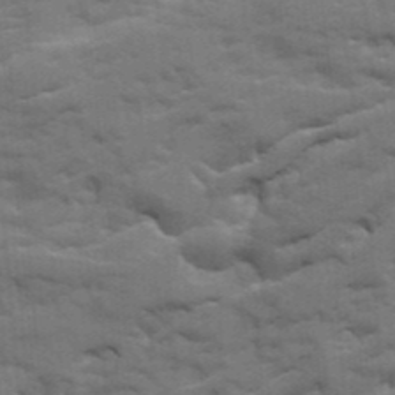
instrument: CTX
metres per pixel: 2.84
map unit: Ave
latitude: 19.5371
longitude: -129.7827
